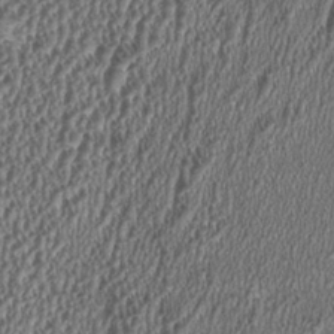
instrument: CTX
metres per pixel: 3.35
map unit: HNhu
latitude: 0.8569
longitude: 0.6330
